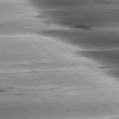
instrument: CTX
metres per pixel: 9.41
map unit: lApd
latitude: 80.3656
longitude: -143.3860
